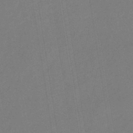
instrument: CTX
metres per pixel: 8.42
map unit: eHb
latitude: -45.0109
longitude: 87.4077
